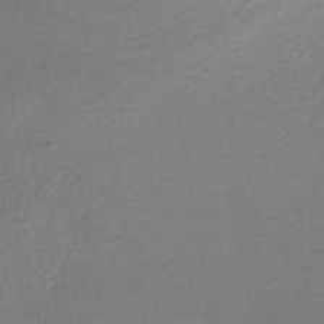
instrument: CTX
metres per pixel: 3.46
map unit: HNhu
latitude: -43.3698
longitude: 95.9745
